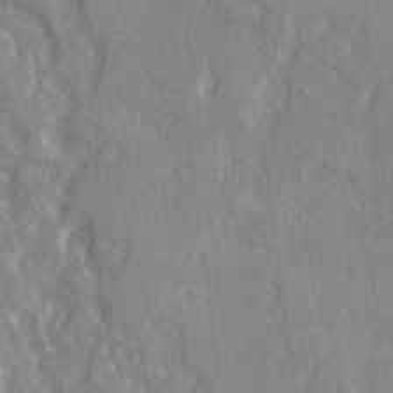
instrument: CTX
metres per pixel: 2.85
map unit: Ave
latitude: 22.0822
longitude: -134.0255
